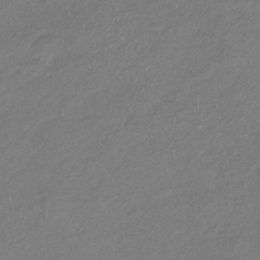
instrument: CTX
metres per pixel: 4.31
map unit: lHb
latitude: -38.0661
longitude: 73.0297
